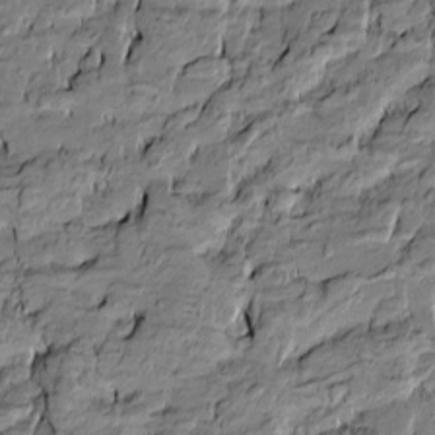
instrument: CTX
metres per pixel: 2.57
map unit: Htu
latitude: -10.1417
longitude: 176.8786
